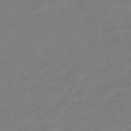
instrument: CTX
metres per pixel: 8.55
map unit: HNb
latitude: -55.4832
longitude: -40.8380
